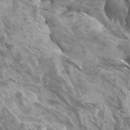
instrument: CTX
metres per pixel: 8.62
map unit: Htu
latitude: -6.1417
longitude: -75.8772
